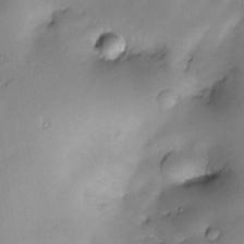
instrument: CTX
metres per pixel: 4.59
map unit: Nve
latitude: -22.6330
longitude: -138.4034
